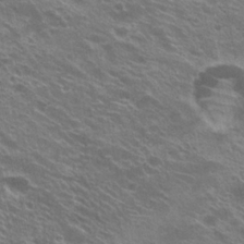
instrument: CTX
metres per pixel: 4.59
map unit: Hto
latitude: 23.6694
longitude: -37.1214
